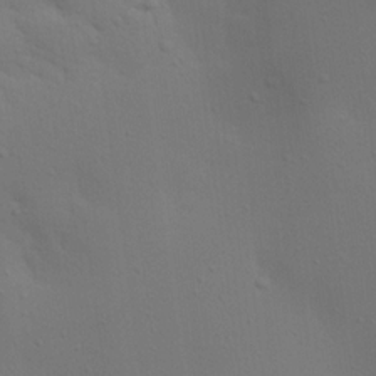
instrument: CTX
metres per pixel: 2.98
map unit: Aa
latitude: 19.5182
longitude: -145.1970
